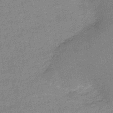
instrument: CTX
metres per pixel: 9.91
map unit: HNb
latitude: -45.8233
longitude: -36.6302
